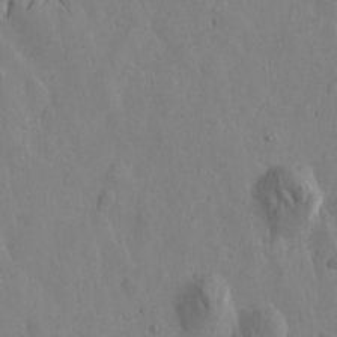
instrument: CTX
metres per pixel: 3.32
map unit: Htu
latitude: -3.2564
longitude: -176.8002
